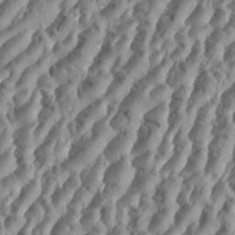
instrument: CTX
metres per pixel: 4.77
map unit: Aa
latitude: 34.5734
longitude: -136.7624
